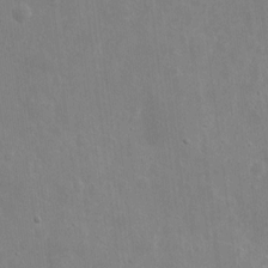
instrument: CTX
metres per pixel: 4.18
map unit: eHh
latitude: 8.7057
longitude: -72.4979
